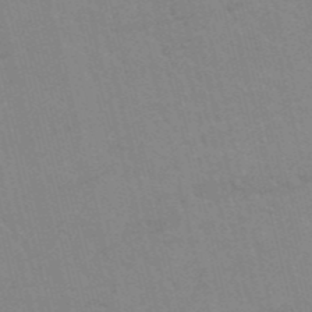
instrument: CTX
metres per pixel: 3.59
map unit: HNb
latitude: -52.6329
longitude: -44.7057
